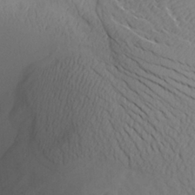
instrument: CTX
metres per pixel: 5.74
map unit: Aa
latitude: 25.6882
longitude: -143.6127
